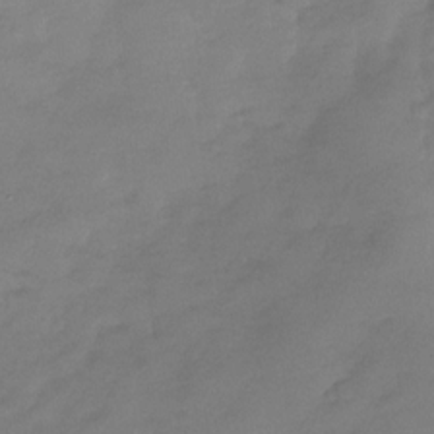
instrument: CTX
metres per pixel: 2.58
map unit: Nhu
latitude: -28.4251
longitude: -62.3090
